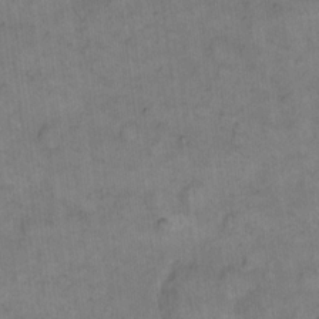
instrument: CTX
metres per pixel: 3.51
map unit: eHh
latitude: 14.1578
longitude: -65.9717
